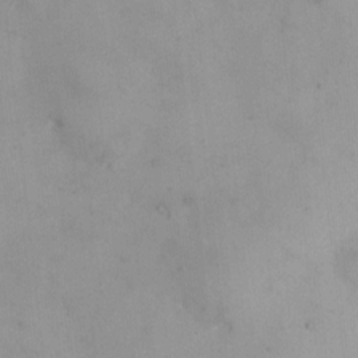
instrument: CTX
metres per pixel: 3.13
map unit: eHh
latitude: 11.2537
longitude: -68.0822
